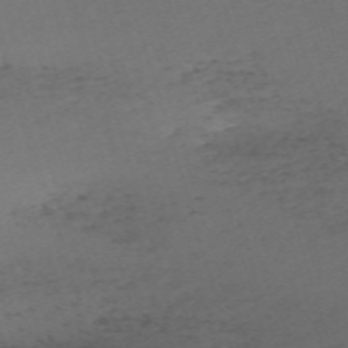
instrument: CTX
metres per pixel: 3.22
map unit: eHh
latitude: -61.3510
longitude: 51.1053
